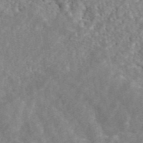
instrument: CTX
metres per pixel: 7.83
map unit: ANa
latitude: 45.4804
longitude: 29.9367
